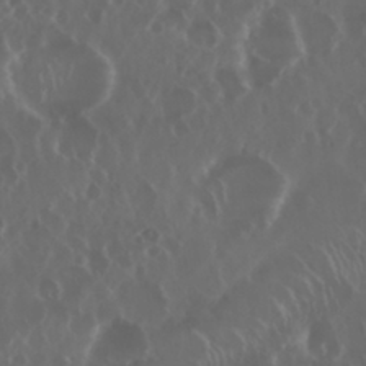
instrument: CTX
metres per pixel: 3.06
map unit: Nhu
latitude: 29.6883
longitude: -60.0633
